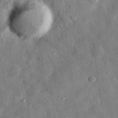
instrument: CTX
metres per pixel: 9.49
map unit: eHh
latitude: 31.4994
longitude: -75.4426
